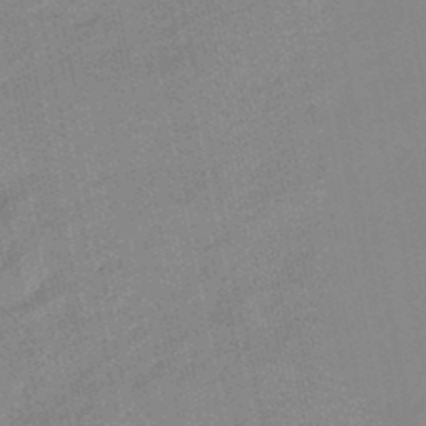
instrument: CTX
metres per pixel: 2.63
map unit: lHb
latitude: -48.4629
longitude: 80.5007
